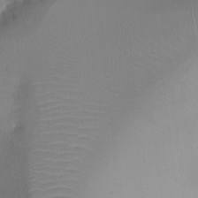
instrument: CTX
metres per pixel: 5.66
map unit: Ht
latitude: -6.8219
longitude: -29.2159
